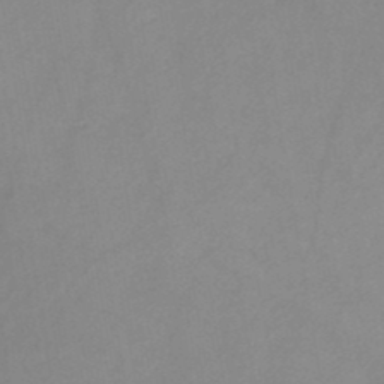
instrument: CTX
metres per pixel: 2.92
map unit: HNb
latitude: -46.6896
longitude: -39.0458
